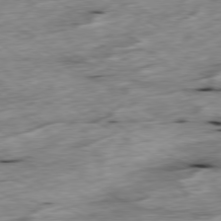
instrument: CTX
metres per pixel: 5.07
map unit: Ap
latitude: -79.6910
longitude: -88.1389
